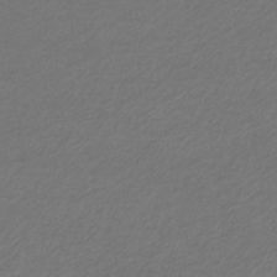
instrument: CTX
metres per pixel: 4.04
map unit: eHb
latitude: -32.7275
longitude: 70.4062
